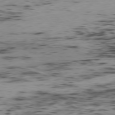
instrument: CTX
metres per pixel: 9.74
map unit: Ap
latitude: -78.7463
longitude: -63.6694
